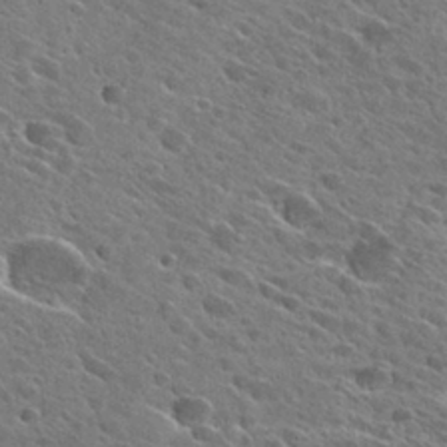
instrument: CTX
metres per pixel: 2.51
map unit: Hto
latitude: 27.9339
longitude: -43.1592
